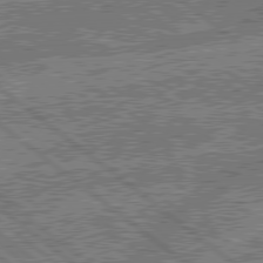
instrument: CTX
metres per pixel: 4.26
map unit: lApd
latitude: 79.1970
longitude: -143.7828
